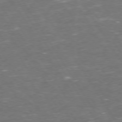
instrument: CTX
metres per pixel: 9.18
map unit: Hpe
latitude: 73.4238
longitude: -124.4979
